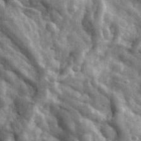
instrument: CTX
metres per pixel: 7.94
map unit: eHh
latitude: 33.6694
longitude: -78.3656
